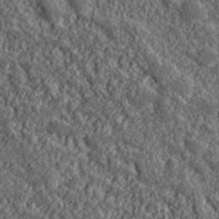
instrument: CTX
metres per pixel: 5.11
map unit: lHvf
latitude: 39.6505
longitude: -88.4601
